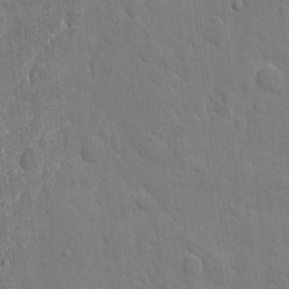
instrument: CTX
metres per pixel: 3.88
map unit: eHh
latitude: 5.4426
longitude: -67.4804
